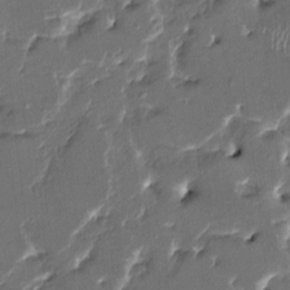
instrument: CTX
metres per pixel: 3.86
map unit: HNhu
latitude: 4.9703
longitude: -5.8583
